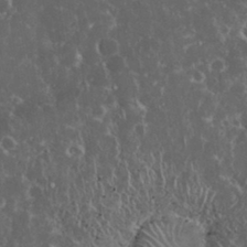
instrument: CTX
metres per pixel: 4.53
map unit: eHh
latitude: 33.6505
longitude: -62.3279
